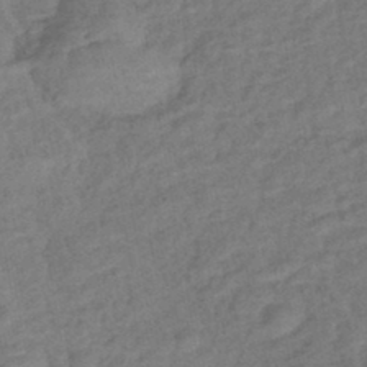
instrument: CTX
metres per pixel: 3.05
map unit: eHb
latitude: -43.0864
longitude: 84.1605
